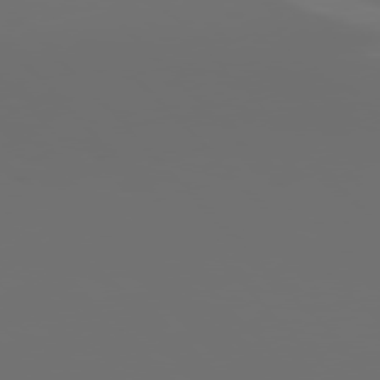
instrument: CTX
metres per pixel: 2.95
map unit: Hpe
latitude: 76.9136
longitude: -140.2333
